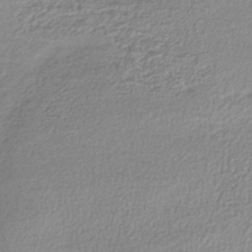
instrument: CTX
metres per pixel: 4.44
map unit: lHb
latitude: -40.2928
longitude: 69.3509
